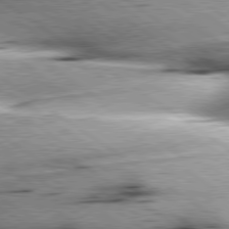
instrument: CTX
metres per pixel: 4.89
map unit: lApd
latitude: 79.5560
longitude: -155.1025
